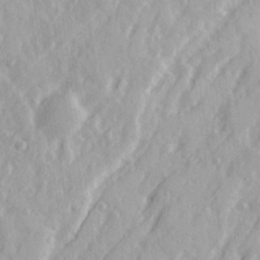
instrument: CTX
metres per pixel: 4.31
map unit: Ave
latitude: 21.5371
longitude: -130.9892
